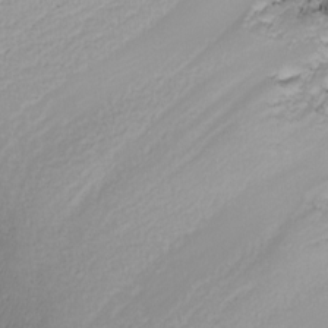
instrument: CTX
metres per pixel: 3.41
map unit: Nhu
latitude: -7.8611
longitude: -90.9703
